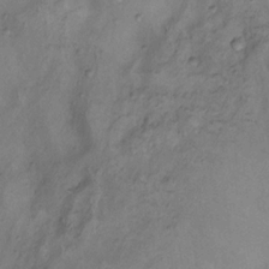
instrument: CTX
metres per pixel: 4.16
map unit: Nhu
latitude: 11.2348
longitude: -28.2333
